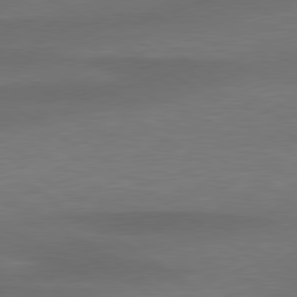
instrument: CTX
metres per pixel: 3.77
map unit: lApd
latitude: 79.4616
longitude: -91.1781
